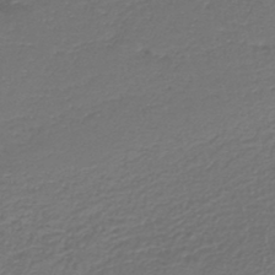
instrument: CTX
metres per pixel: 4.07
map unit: HNb
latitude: -43.3320
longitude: 50.3873
